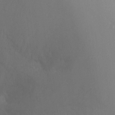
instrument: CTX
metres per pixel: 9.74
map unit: Ht
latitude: -10.6330
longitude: -33.6694
